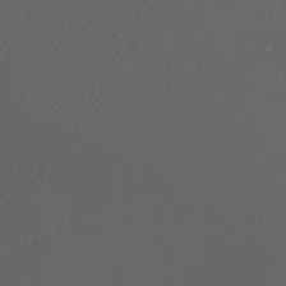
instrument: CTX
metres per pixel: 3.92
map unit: Htu
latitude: -6.9730
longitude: -73.2159
